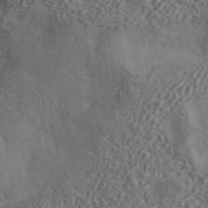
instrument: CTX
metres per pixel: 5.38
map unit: ANa
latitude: 43.6505
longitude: 48.6708
